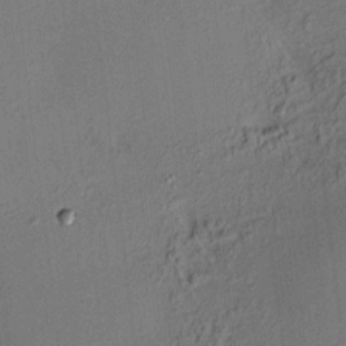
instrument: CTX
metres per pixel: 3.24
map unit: HNhu
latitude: 7.7261
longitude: 15.3321
